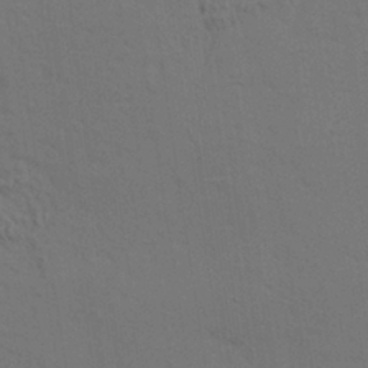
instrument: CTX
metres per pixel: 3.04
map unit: HNhu
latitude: 11.1592
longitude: 23.0487
